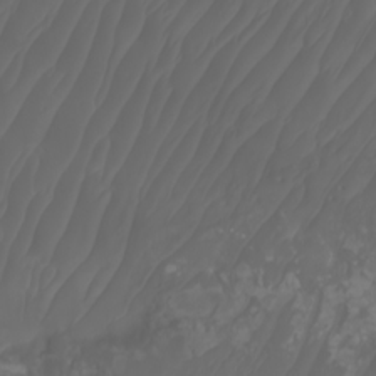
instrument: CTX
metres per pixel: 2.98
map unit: Nhu
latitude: -7.5399
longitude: -83.0269
